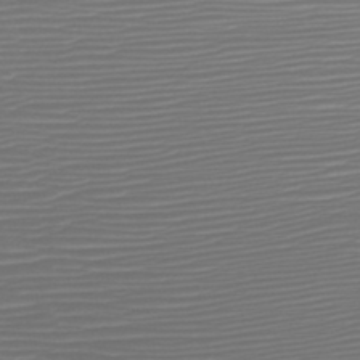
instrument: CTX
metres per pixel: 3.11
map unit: HNb
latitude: -47.4832
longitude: -42.0633
